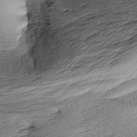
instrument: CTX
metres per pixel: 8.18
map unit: Aa
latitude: 8.2523
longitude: -140.9702
